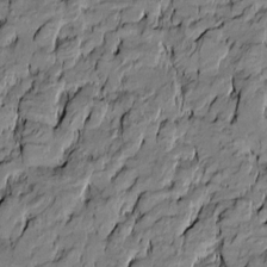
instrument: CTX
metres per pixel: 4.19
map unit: Htu
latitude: -10.1795
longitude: 176.8219
